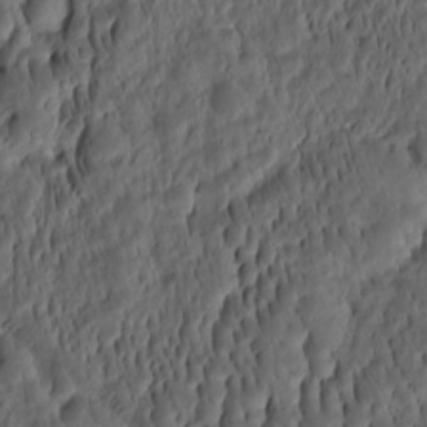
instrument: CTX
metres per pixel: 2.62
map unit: eHh
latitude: -1.4644
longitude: 15.5966
